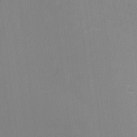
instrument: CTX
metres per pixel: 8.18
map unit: Ht
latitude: -3.0486
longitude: -28.2144
